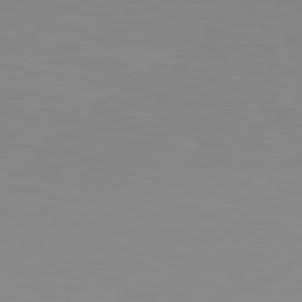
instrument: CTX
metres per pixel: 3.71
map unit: Hpe
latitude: 78.5924
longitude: -142.4223
